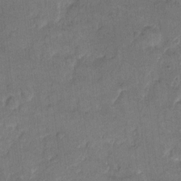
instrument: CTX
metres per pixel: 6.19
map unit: eHh
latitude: 9.9339
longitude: -64.7246
